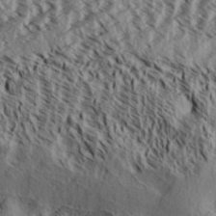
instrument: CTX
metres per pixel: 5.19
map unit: Aa
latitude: 32.2145
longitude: -137.5938
